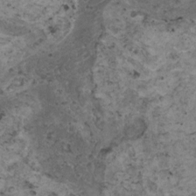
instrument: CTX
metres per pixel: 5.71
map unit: HNhu
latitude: 3.2537
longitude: 4.1039
